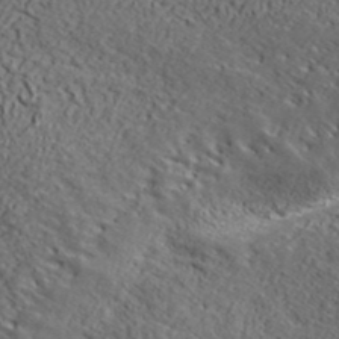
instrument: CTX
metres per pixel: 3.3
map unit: lHvf
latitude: 39.3482
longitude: -86.6868
